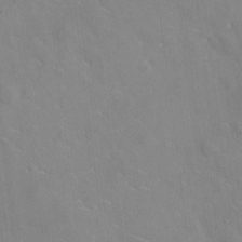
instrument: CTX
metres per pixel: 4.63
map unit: eHh
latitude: 4.8002
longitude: -68.1956
